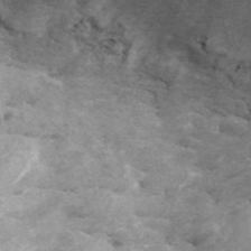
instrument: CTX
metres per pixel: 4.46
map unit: ANa
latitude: 45.1970
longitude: 30.0472
